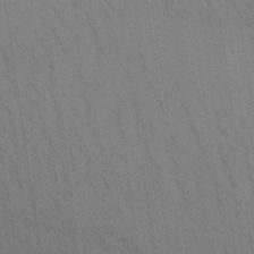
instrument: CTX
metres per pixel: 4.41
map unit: Aa
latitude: 30.4979
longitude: -139.5938
